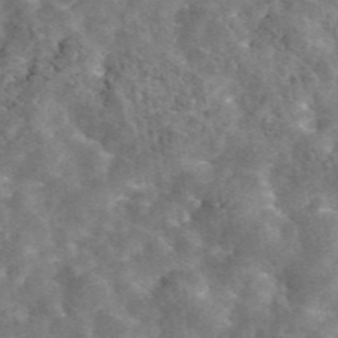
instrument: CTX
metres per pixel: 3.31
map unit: eAb
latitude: 44.8002
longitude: 116.4251
